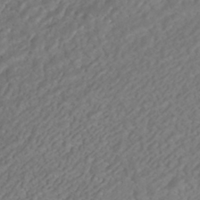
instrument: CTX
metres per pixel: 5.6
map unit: ANa
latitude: -41.9178
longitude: 104.7652
